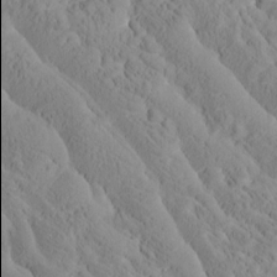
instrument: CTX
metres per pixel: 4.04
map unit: Htu
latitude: -3.8044
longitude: 174.0094
